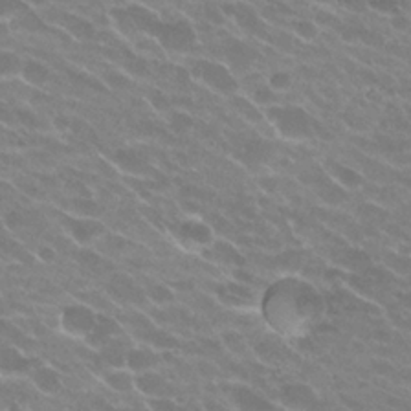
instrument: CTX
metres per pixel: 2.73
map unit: Hto
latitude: 24.8757
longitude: -36.9514
